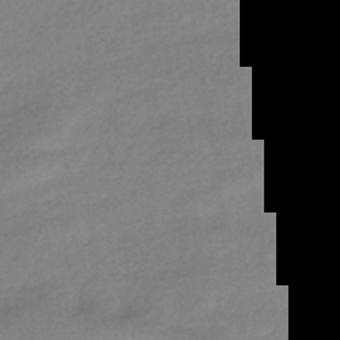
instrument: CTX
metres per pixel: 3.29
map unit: HNhu
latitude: -41.9745
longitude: 95.5588
